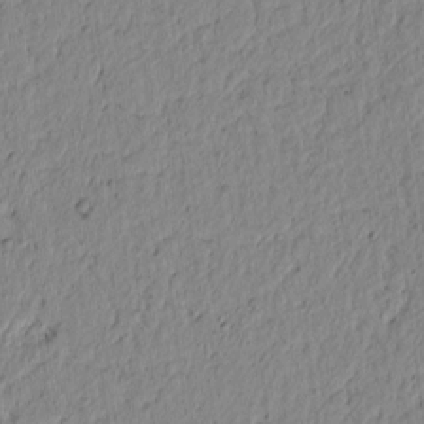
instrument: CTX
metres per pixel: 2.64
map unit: lAvf
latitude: 6.4034
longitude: 164.1795
